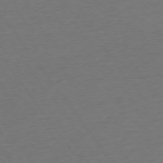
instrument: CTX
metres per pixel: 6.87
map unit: Ap
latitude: -74.6708
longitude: -89.5938
